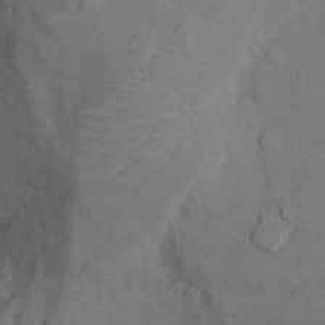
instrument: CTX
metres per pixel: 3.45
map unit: Nhu
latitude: 12.9703
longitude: -29.2726
